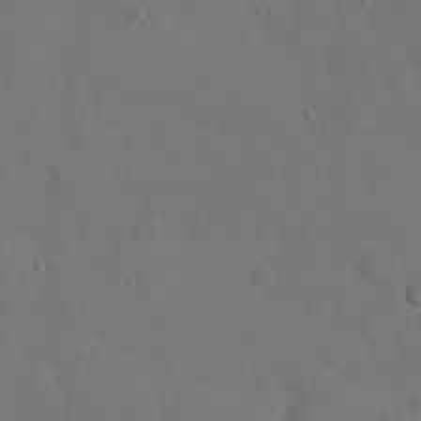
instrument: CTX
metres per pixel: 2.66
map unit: eHh
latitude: 21.9528
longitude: -62.9892
